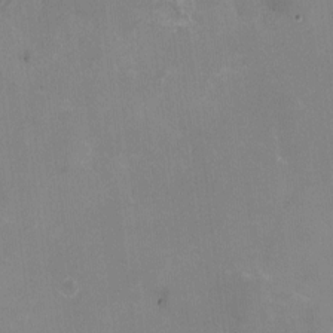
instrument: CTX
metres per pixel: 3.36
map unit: HNhu
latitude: -1.1243
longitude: -1.8583
